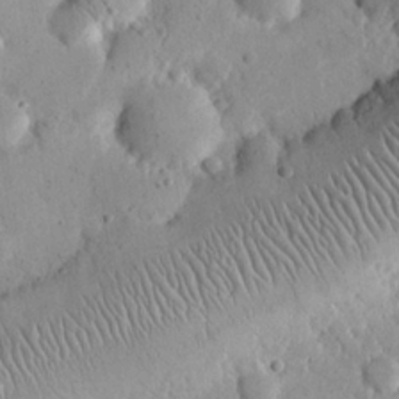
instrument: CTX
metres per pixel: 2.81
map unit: eHh
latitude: 24.3278
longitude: -66.6112
